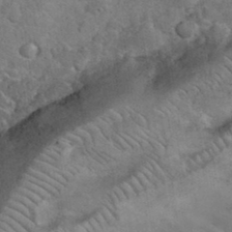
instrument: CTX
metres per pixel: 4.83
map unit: eHh
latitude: 36.0822
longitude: -64.4223
